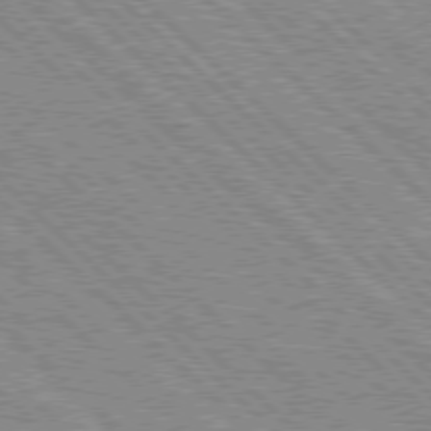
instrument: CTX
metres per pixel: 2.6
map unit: lApd
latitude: 76.8947
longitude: -74.2900
